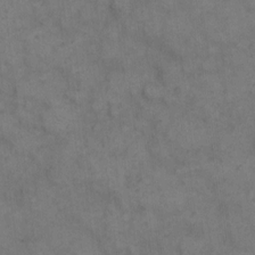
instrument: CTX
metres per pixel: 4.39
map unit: eHh
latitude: 10.8380
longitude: -63.3293
